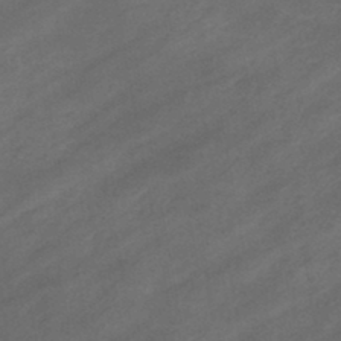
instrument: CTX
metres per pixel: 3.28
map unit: eHb
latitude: -44.5007
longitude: 85.9367
